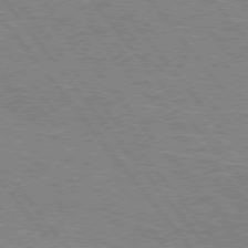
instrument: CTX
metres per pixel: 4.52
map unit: Hpe
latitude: 75.6694
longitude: -156.7435
